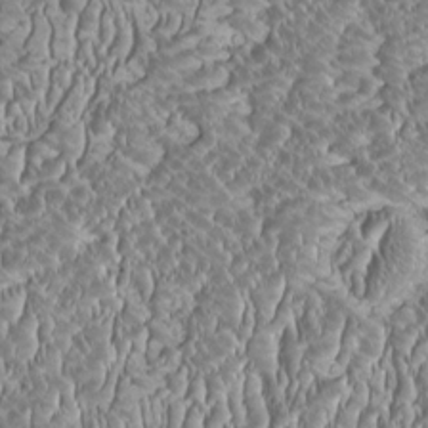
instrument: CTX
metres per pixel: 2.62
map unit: HNhu
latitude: -0.5763
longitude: 1.0487
